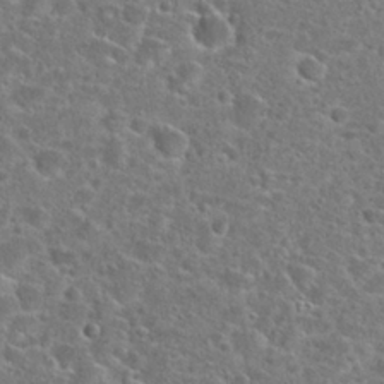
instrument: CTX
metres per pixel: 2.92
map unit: Hto
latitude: 24.5734
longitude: -46.9325
